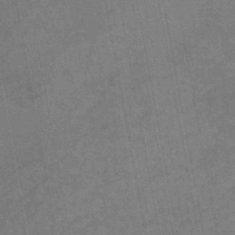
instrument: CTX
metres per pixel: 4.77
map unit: HNb
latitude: -44.7085
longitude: -36.7435
